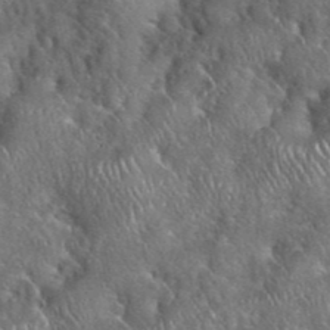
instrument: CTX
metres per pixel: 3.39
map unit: eHh
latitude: 39.4993
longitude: -56.4412
